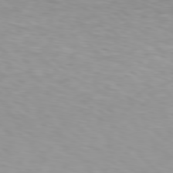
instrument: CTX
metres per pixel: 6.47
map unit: Hpe
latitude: 78.1767
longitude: -136.6302
